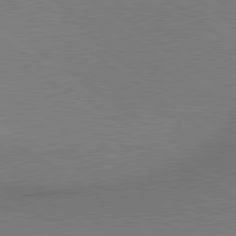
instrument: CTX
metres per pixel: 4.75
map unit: lApd
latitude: 79.6883
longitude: 179.6533
